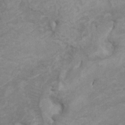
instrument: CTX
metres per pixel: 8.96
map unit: HNhu
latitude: 2.8758
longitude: -2.0444
